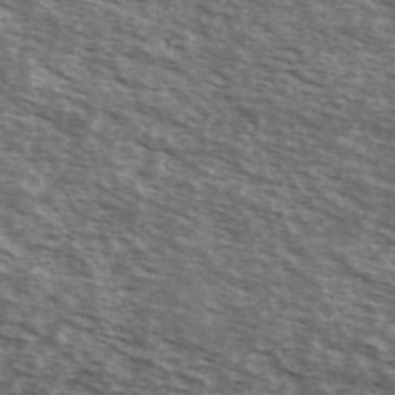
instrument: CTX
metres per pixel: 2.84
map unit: Ave
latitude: 39.0836
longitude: -109.7071
